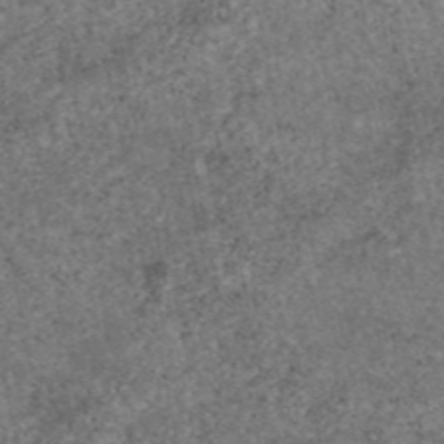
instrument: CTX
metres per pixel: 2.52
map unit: eAb
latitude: 46.8947
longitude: 118.2173
